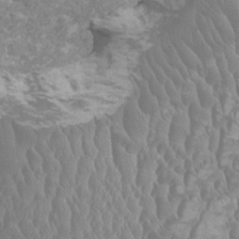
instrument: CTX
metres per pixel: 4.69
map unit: HNhu
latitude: 1.5560
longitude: 6.9164
